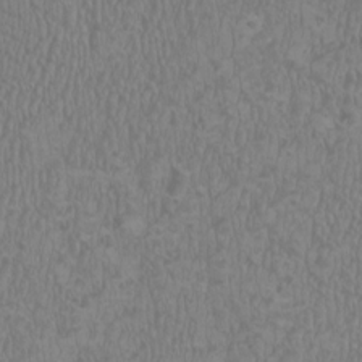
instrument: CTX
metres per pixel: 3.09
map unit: HNhu
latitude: 1.5938
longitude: -1.1025
